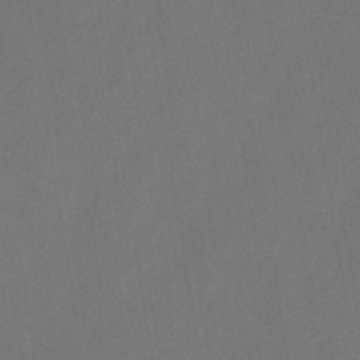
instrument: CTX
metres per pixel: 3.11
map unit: HNb
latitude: -44.6141
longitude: -39.2726
